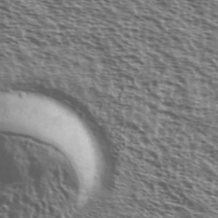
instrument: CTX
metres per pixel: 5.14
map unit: Ave
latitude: 37.8395
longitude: -111.5560
